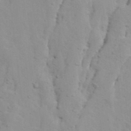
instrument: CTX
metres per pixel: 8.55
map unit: Ave
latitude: 13.5182
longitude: -132.9703
